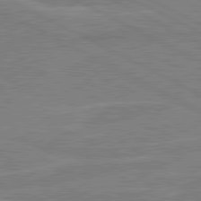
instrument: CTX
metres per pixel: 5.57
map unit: lApd
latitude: 80.6868
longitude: 120.9541
